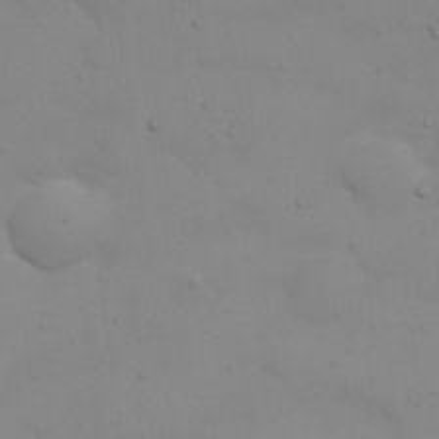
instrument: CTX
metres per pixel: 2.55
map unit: eHh
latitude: 22.2711
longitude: -65.2915
